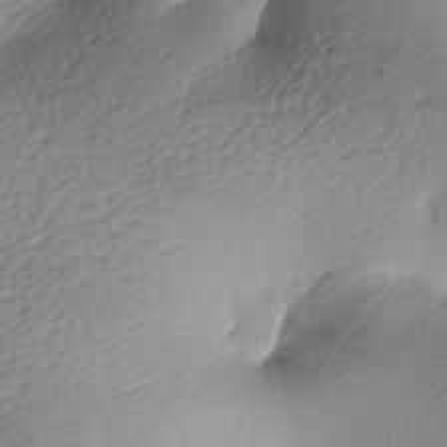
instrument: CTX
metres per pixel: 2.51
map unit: lAa
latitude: -8.9353
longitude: -127.0081
